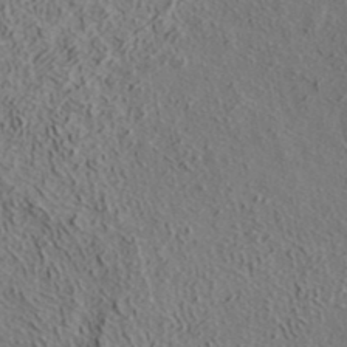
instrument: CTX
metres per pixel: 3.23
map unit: ANa
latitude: 39.0458
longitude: 22.3495
